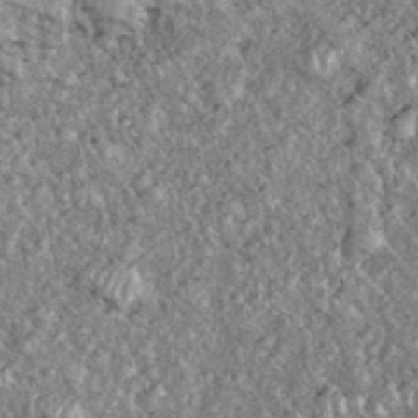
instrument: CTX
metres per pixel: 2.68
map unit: eHh
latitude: 38.7624
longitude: -56.2900
